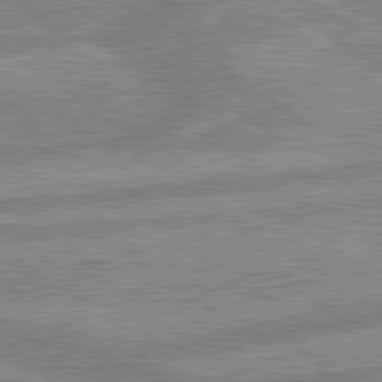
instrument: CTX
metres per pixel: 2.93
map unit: lApd
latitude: 80.0444
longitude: -169.0837
